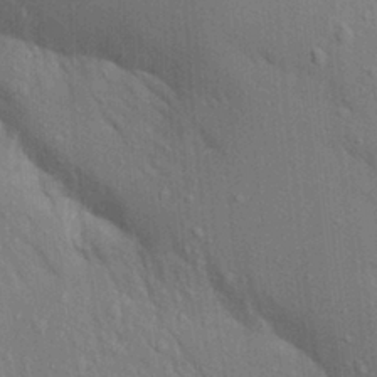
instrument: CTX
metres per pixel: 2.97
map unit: Aa
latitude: 18.4601
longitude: -149.4049
